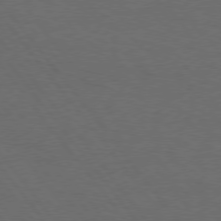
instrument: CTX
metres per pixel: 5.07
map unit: Hpe
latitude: 75.7261
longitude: -144.2144
